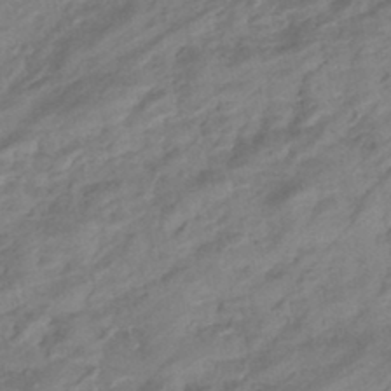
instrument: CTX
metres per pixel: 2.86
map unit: eHb
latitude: -43.7477
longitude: 85.7855
